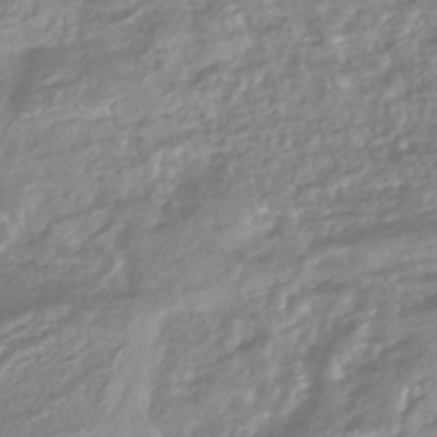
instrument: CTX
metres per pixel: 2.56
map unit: HNhu
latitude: -44.5763
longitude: 96.3306
